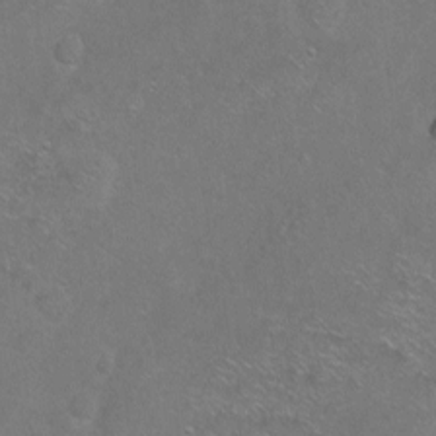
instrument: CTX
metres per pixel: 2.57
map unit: Hto
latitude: -7.3131
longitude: -36.0255
